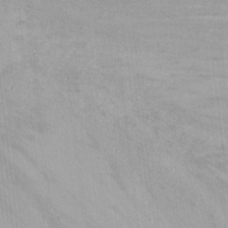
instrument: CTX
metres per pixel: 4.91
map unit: Nhu
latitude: -8.8219
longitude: -45.6127
